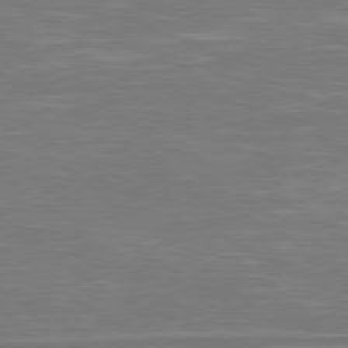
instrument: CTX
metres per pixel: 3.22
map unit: Hpe
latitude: 78.9136
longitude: -126.1767
